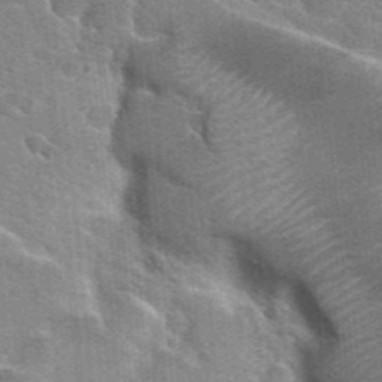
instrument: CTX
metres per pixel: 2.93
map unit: Hto
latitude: 25.6127
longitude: -36.7435
